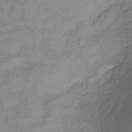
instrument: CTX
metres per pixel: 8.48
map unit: lHb
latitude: -35.2187
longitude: 72.2928
